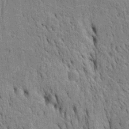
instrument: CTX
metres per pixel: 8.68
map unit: Htu
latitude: -4.5007
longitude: 152.3873
